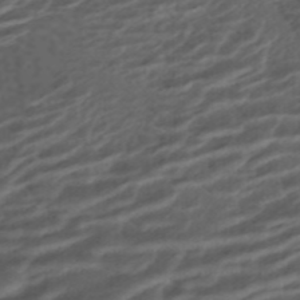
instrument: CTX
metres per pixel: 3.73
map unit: ANa
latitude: -44.9353
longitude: 105.1620
